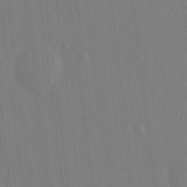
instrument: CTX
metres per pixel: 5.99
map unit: Hto
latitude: -12.5763
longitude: -39.4048
